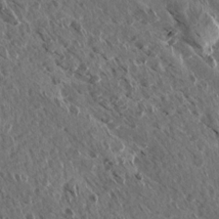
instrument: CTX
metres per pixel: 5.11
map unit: Aa
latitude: 13.4616
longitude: -143.7261
